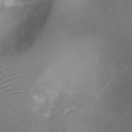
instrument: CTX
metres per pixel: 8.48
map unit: Ht
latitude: -8.2361
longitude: -27.8583
